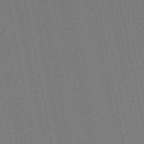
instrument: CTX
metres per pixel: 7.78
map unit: HNb
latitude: -49.2565
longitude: 59.7099
